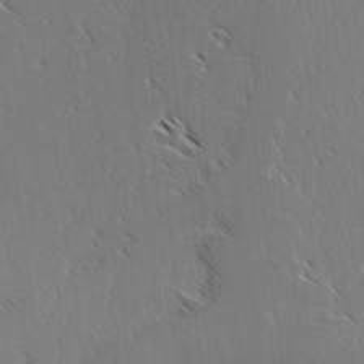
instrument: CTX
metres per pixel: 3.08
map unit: lAvf
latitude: -4.5951
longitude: -114.1388
